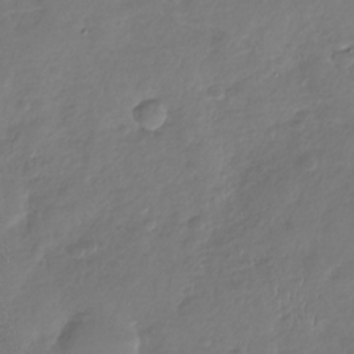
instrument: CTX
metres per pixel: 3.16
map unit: Nhu
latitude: -30.0472
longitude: -61.7638
